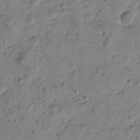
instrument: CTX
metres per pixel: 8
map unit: Htu
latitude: -0.4062
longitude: -177.7449
